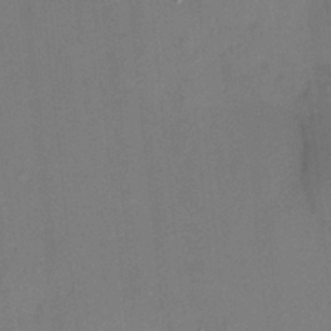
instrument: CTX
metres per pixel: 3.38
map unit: HNhu
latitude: 13.1781
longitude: 10.4251
